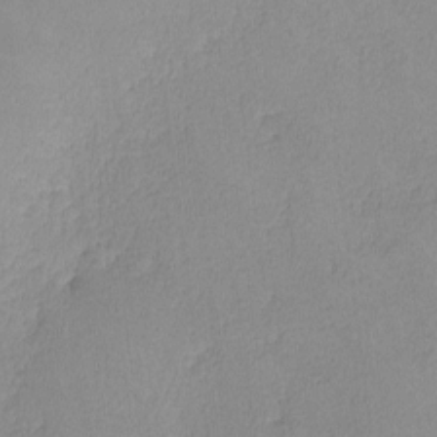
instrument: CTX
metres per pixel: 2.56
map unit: lHvf
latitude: -13.8234
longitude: -102.3278
